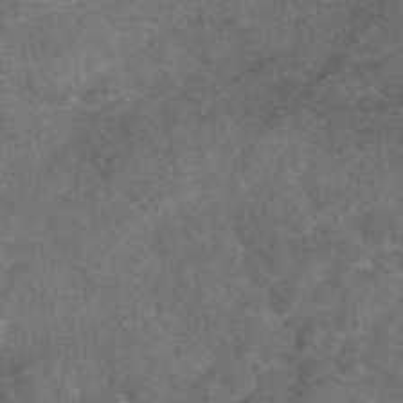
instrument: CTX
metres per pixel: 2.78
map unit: eAb
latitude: 47.9528
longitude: 108.6141
